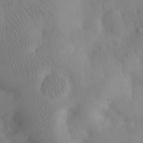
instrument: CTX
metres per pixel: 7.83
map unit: eHh
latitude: 25.8961
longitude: -66.6868
